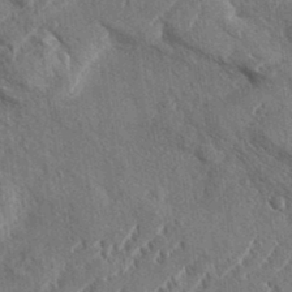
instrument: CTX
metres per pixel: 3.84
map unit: eHh
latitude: 36.7813
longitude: -138.1767
